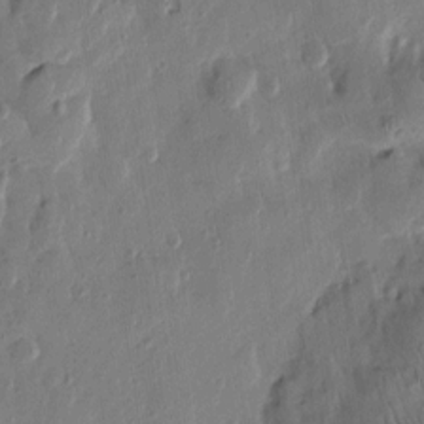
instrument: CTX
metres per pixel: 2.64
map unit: Htu
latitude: 1.4237
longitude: -178.1956
